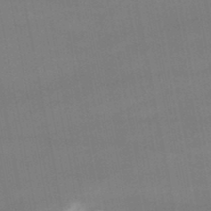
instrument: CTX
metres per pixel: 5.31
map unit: lHb
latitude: -46.8975
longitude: 73.5399
